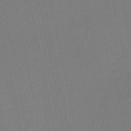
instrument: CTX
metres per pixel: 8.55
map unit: Nve
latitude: -57.6911
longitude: 50.3306
